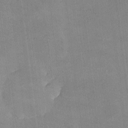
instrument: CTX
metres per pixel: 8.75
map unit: lHvf
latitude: -9.4265
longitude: -100.9703
